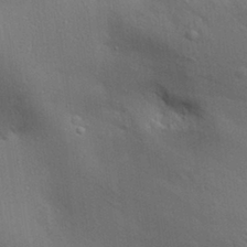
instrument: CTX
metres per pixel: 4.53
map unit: Aa
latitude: 29.1403
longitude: -145.3293
